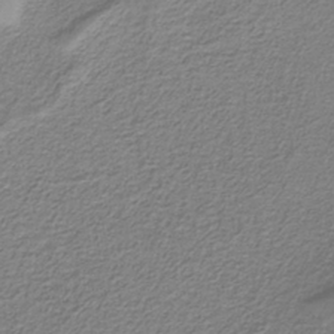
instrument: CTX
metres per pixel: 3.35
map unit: HNb
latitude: -37.2942
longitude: 53.7099
